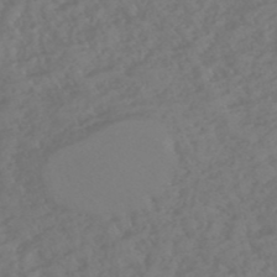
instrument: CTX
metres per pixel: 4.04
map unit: eHh
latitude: -51.1242
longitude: -23.8016
